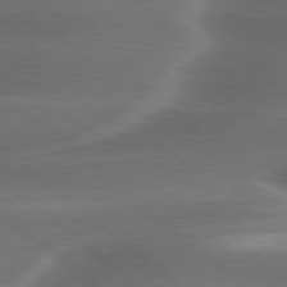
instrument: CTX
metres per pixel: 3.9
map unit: lApd
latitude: 79.9528
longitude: -116.9136
